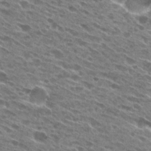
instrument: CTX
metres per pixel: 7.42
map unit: Hto
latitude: 27.4427
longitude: -43.3104
